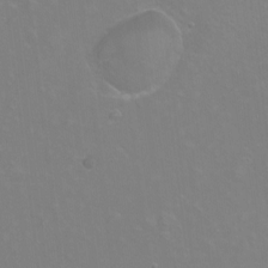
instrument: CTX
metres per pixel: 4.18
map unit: Nhu
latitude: -7.7666
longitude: -43.8961
